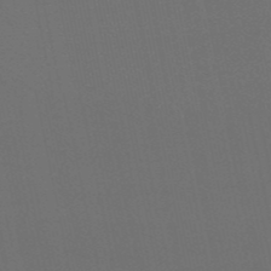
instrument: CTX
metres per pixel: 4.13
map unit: eHb
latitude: -50.5763
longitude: 71.4455
